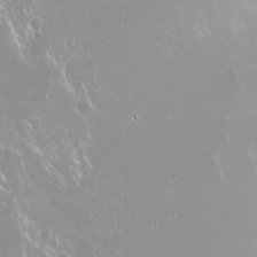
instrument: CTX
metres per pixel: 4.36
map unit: Nhu
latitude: -9.1998
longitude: -70.5923
